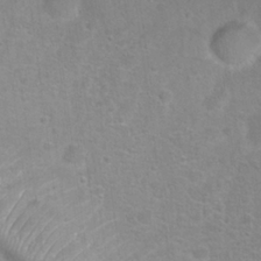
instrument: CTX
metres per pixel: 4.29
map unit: Hto
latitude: 24.7435
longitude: -48.5546
